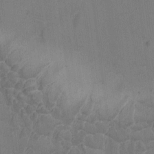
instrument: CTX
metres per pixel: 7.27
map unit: Ave
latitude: -8.1417
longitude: -122.3089
